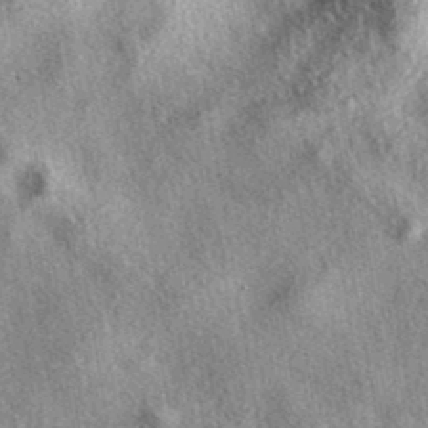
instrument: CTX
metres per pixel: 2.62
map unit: eAb
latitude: 39.5560
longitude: 111.6344
